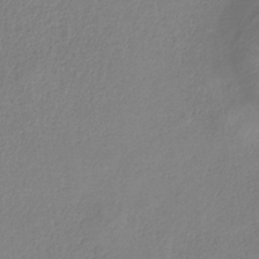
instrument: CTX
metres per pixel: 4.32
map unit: HNb
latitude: -33.6344
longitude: 55.1242
